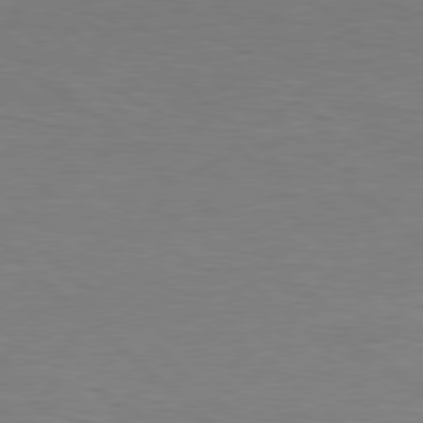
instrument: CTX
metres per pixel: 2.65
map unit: Hpe
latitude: 78.3845
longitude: -149.8583
